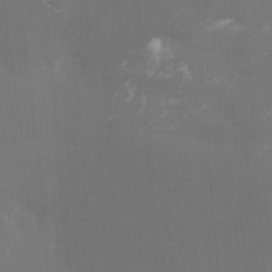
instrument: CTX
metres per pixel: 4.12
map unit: Htu
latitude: -14.2173
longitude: -48.1200
